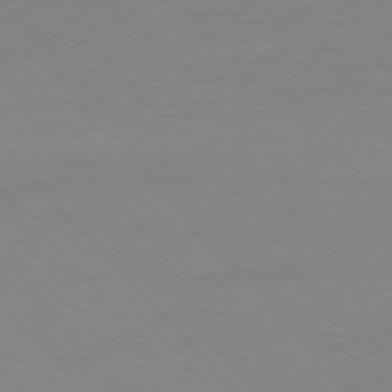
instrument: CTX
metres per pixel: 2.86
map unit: Ap
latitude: -76.5196
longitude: -93.3292
